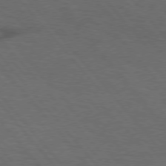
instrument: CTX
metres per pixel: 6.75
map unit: lApd
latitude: 75.5938
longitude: -69.9717
